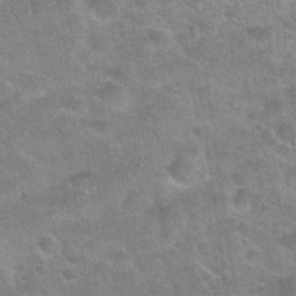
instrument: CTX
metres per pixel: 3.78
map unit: Hto
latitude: 21.1026
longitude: -49.1214
